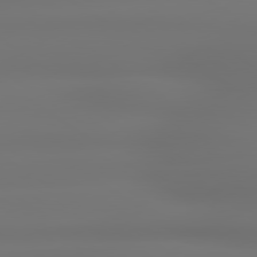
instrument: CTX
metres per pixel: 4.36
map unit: lApd
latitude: 79.2726
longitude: -137.2726
